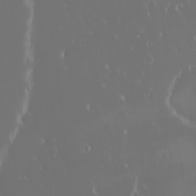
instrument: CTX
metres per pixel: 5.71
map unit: eHh
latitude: -2.4628
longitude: 20.2361
